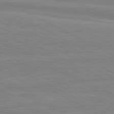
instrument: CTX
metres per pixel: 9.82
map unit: lApd
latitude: 81.1025
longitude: 171.2376
